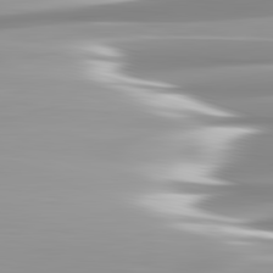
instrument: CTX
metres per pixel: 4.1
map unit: lApd
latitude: 82.7435
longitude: -138.1956
